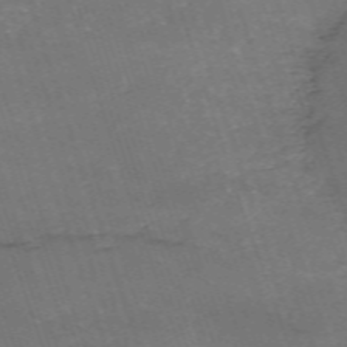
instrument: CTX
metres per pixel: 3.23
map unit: HNb
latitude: -54.3306
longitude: -36.3845
